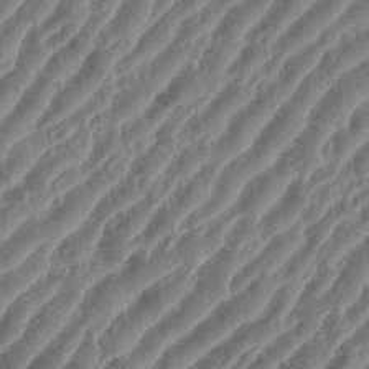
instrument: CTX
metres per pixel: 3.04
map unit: eHh
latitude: 36.0822
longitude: -135.0269
